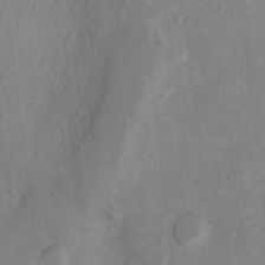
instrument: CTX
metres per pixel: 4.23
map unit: Ht
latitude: 11.4238
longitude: -32.6490
